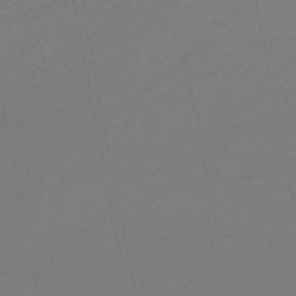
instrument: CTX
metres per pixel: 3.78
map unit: lHb
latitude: -45.3321
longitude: 75.1620
